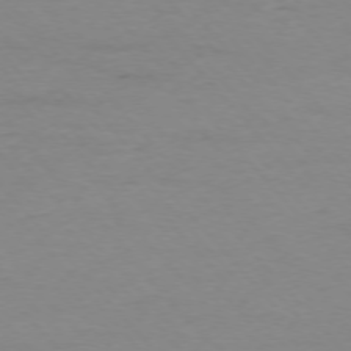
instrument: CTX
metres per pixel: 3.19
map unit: Ap
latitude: -76.4629
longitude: -83.7071
